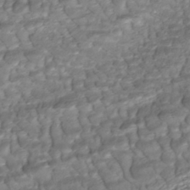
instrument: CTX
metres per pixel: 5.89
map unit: ANa
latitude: -41.5966
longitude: 109.0864
